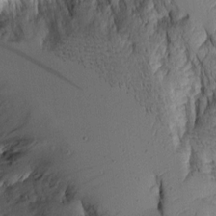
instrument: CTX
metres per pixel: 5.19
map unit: Aa
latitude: 9.8961
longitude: -127.1781
